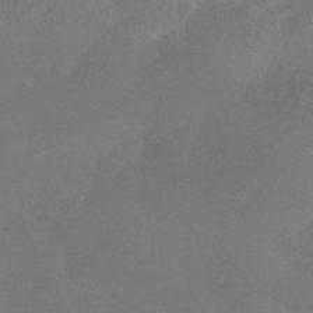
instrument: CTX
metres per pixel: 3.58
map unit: HNhu
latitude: -43.3698
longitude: 94.3306
